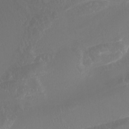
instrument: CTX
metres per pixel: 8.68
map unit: Nhu
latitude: -8.0661
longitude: -94.5357
